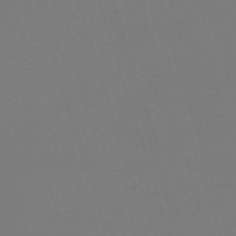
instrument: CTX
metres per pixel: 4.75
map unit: eHh
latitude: -62.8030
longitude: 51.3132
